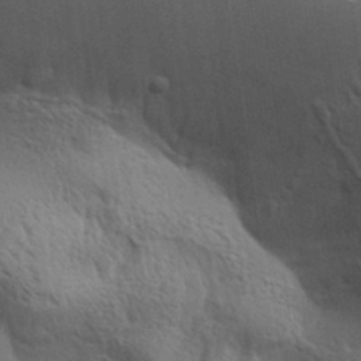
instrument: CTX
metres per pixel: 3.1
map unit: Aa
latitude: 31.8017
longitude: -140.2522
